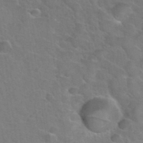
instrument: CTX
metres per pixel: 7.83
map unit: Hto
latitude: 34.4034
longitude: -51.4804
